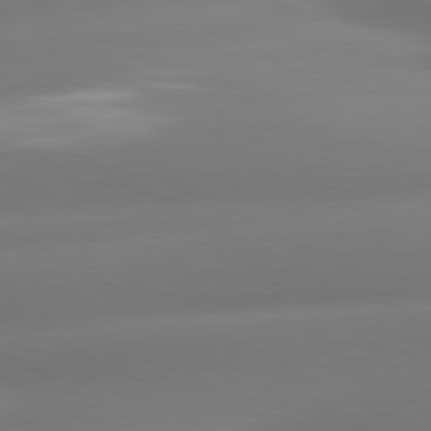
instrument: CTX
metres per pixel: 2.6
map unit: lApd
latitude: 80.5357
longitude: -160.0444
